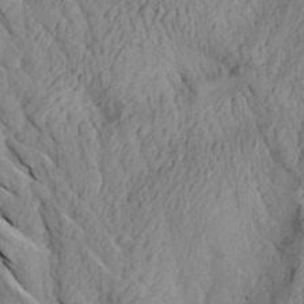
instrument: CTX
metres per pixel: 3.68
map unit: Aa
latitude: 26.9136
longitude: -133.2537
